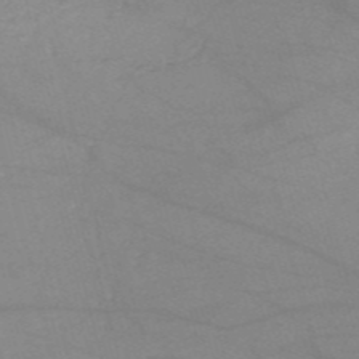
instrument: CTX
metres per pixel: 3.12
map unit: HNb
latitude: -54.2929
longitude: -40.5923
